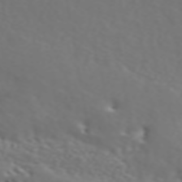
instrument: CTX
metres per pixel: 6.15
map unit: ANa
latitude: 45.1781
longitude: 28.1795
